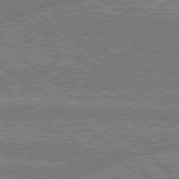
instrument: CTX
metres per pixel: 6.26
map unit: Hpe
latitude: 78.6869
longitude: -159.8017
